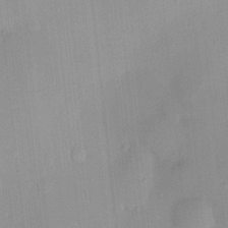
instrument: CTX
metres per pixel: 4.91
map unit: HNhu
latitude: 14.1956
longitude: 12.8786
